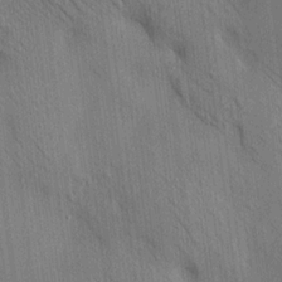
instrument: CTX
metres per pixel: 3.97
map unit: HNhu
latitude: 12.7246
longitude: 10.0850
